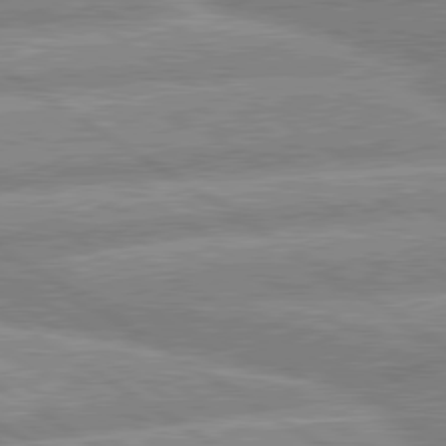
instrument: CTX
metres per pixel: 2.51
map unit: lApd
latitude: 80.1011
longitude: -164.6679
